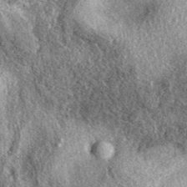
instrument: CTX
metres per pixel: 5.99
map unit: eAb
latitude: 38.8191
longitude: 108.1606
